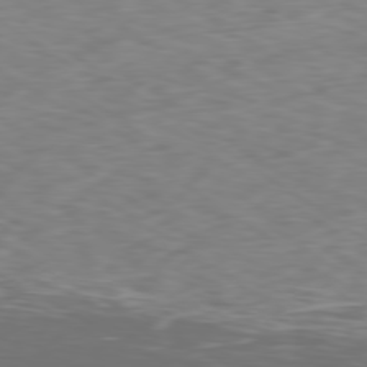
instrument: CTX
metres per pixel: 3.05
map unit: Ap
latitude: -79.8422
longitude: -72.9136
